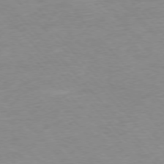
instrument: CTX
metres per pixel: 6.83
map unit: Ap
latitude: -76.8975
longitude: -87.6505
